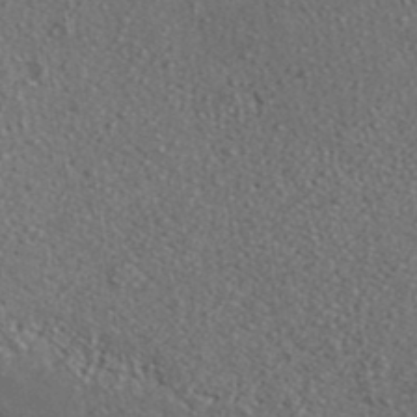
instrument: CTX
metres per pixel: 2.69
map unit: ANa
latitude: 36.5546
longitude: 14.8408
